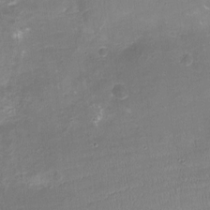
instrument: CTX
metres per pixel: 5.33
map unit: Nhu
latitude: -17.0298
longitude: -56.8002
